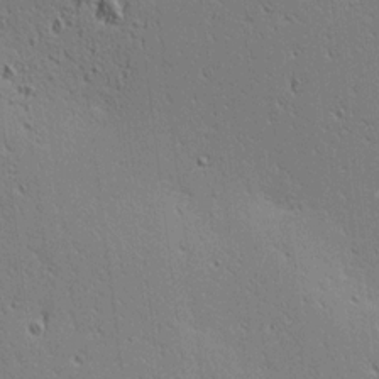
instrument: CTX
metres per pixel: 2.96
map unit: lAa
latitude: 13.0081
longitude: -107.8772
